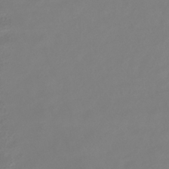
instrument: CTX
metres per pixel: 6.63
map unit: HNhu
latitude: -41.2187
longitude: 100.4251
